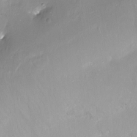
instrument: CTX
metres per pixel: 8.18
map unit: Ht
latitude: -16.4629
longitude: -44.4412
